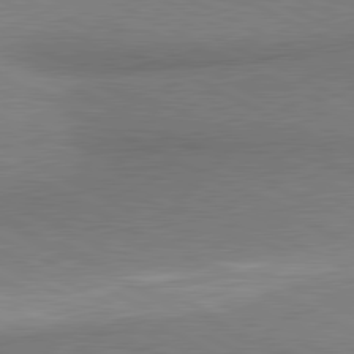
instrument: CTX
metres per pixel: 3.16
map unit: lApd
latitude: 80.9325
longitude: 164.6897
